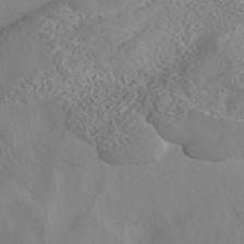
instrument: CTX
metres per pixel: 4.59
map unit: ANa
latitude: 42.6868
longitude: 54.2551
